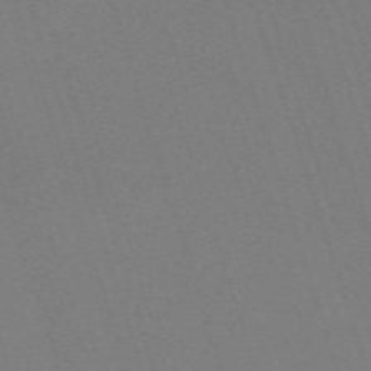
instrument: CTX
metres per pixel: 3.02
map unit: eHh
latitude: -63.0486
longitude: 51.0108
